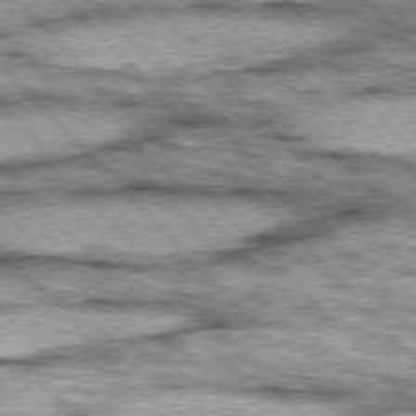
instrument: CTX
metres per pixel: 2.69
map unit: lApd
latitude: 76.1766
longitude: -50.3656
